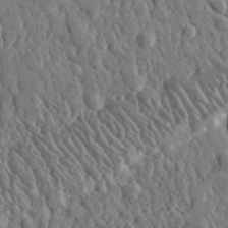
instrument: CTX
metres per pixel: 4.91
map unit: lHvf
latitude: 34.7813
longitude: -87.4237
